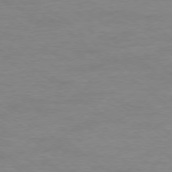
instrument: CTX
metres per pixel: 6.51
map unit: Ap
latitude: -78.3873
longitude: -89.2915
